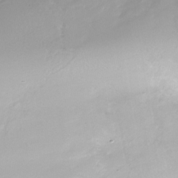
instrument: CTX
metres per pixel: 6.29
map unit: Nhe
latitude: -33.0487
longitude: -88.8380
